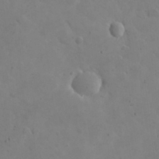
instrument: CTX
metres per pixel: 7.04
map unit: eHh
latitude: 25.4048
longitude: -67.2537
